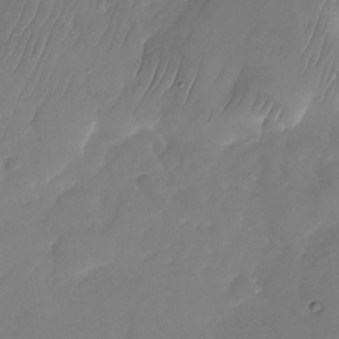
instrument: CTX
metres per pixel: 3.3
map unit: Nhu
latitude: -25.3321
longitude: -69.7261
